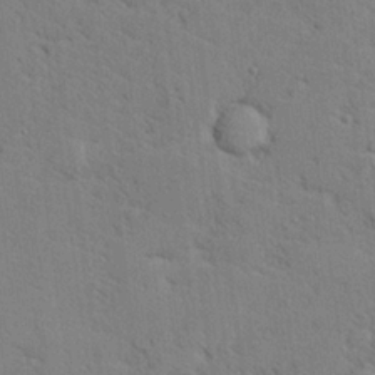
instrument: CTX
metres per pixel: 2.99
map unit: lHvf
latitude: 25.9339
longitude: 143.2753
